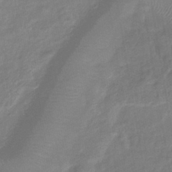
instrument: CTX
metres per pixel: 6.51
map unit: lHb
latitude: -41.8611
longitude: 81.4455
